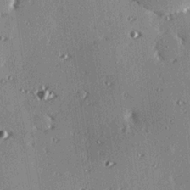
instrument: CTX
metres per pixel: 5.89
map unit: eHh
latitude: 23.3671
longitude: -89.8395
